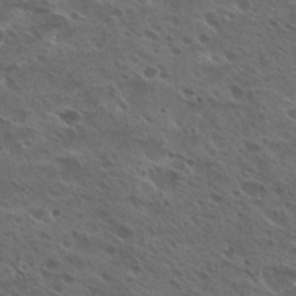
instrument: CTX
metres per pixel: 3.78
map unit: Hto
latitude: 26.4790
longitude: -40.6490
